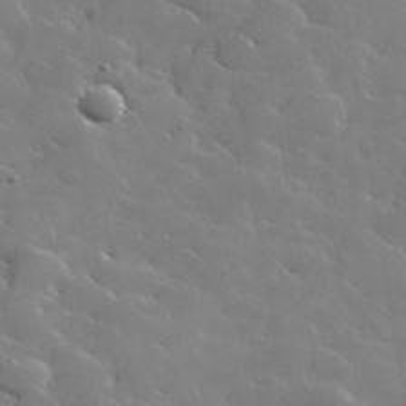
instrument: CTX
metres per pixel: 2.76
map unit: lHvf
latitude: 35.2159
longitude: -91.2537
